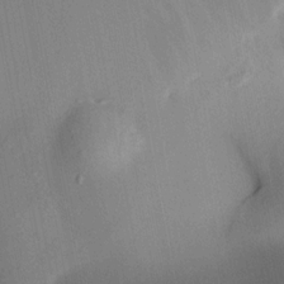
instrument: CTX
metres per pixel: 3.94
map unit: HNhu
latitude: 12.9892
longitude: 12.2551
